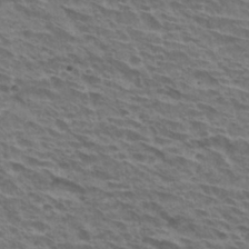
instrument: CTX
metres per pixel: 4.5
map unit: Hto
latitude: 30.9514
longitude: -41.4993
